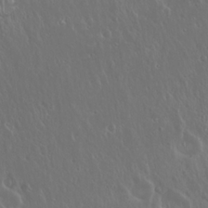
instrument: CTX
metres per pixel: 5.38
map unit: Hto
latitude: 19.1592
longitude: -57.1403
